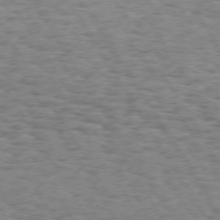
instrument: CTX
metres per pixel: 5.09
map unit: Hpe
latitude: 73.1593
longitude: -130.3468
